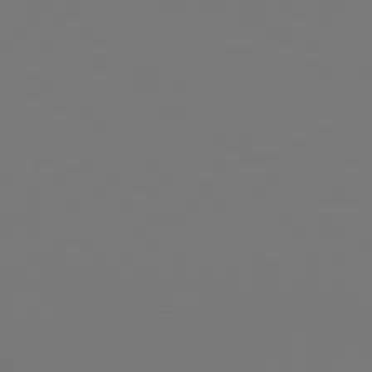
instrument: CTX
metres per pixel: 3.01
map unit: Hpe
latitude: 78.2712
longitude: 177.5588
